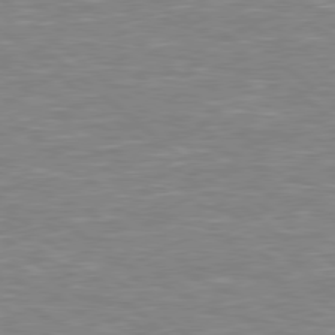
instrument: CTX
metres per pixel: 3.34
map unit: Hpe
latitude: 78.4979
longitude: 179.9178
